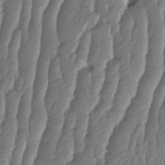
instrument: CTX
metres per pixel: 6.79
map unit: HNhu
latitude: -1.2943
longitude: 14.1606
